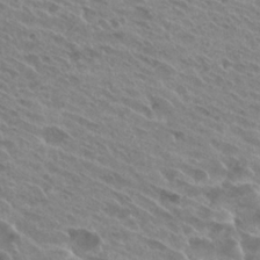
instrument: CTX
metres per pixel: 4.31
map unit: Hto
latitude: 26.0633
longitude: -40.4034
